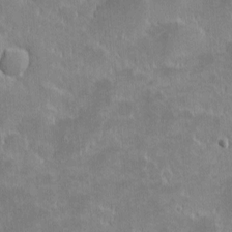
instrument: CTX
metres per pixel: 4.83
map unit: eHh
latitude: -1.8045
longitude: -85.4993
